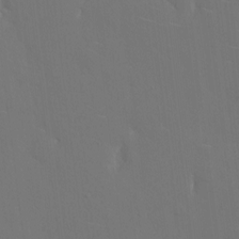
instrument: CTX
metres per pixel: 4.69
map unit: eHh
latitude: 5.6694
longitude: -69.2348
